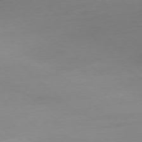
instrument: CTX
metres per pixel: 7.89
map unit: Ap
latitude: -77.6911
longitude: -70.4034
